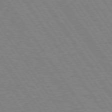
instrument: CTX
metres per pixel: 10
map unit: Hpe
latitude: 74.5924
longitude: -136.8191
